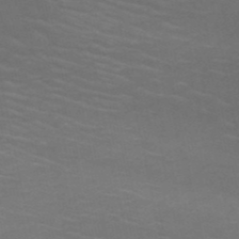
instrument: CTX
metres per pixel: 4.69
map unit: HNb
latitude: -51.2187
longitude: -43.3860
